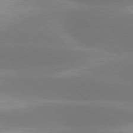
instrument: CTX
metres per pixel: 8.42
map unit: lApd
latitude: 77.4426
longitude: -50.4034
